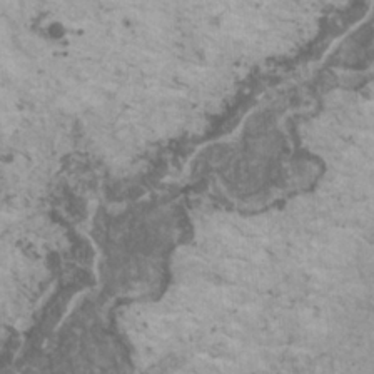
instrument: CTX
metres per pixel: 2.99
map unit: HNhu
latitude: 1.7071
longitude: 4.2361
